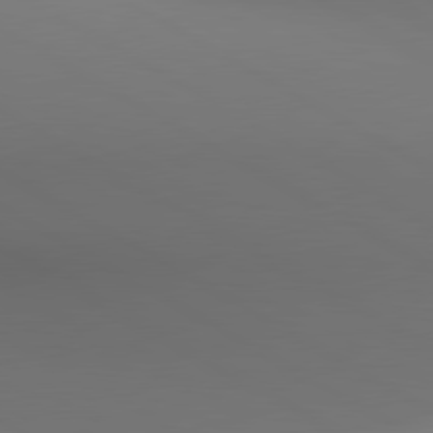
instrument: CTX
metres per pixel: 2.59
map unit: lApd
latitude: 80.7624
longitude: 137.3320
